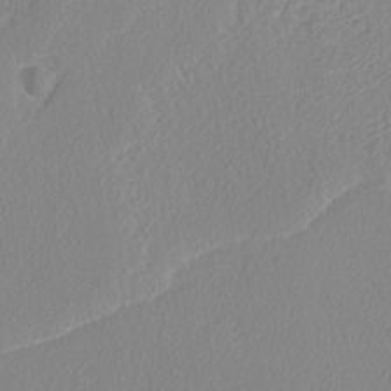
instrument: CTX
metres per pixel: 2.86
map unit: lAvf
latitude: -5.0297
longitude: -108.6301
